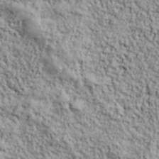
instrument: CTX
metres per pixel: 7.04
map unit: lHvf
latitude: 38.8947
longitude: -90.4034
